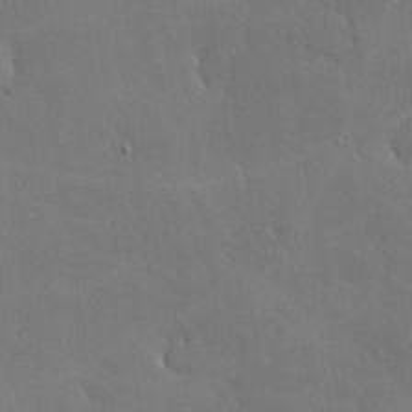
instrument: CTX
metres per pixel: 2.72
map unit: lHvf
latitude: -9.6155
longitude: -102.5546
